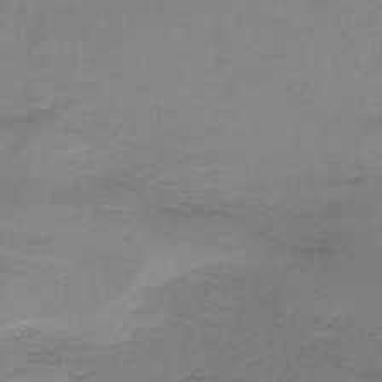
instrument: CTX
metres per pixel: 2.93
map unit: HNb
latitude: -36.9919
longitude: 54.1795
